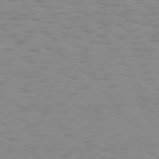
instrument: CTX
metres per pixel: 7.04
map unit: Hpe
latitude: 74.3467
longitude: -136.3656
